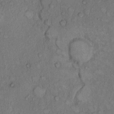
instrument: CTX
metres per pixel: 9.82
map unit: Hto
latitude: 8.9514
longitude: -59.2348
